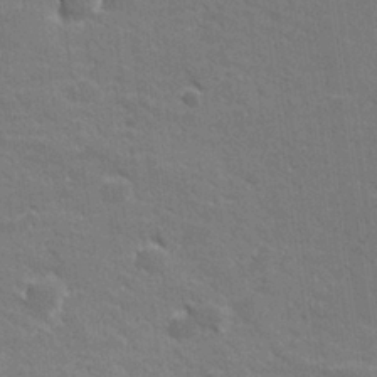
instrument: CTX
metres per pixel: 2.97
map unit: lHvf
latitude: 26.4412
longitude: 142.1794
